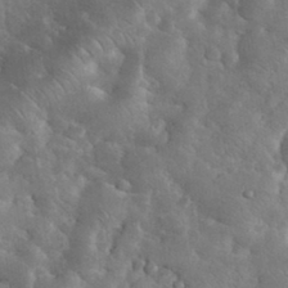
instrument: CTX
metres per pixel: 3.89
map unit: eHh
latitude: 35.4615
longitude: -65.9150
